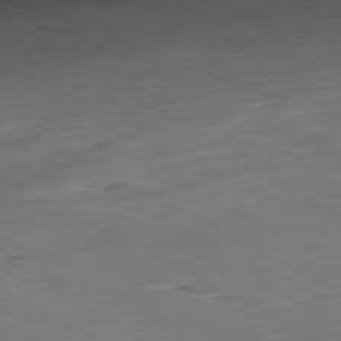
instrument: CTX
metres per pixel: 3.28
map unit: Ap
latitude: -80.6708
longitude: -83.3670
